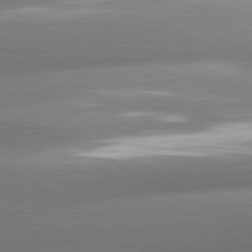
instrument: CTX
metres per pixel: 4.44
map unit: lApd
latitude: 81.2348
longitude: -159.6694
